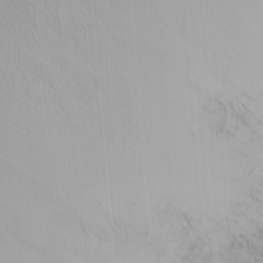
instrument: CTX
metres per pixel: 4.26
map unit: Nhu
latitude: -5.1242
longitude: -92.1200
